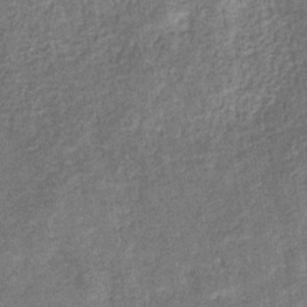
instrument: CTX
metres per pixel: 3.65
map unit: eHb
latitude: -31.6344
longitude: 72.7463
